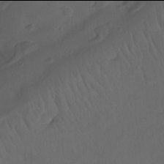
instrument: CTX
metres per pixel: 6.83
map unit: Nhu
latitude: 21.9906
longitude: -72.7813
